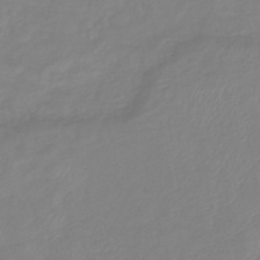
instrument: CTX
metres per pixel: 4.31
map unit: eHb
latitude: -41.2187
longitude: 81.1809
